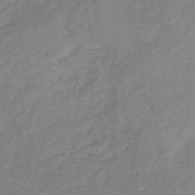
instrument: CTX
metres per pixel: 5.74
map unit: eHb
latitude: -31.0864
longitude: 66.8408
